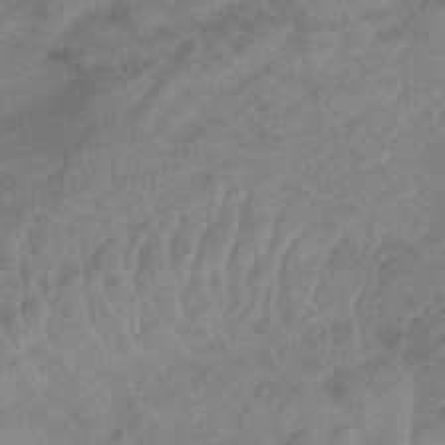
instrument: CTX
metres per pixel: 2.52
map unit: lHb
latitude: -33.9745
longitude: 71.9556
